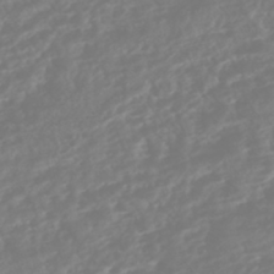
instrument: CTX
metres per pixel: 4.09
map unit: HNhu
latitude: -45.5021
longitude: 104.0661
